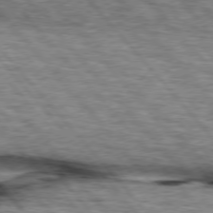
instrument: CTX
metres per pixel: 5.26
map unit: lApd
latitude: 75.8583
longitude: -82.5356
